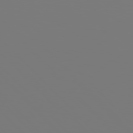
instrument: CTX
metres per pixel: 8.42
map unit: Hpe
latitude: 77.1025
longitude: -136.1389
